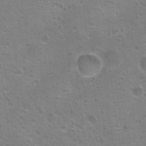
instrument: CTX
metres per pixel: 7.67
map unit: Nhu
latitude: 24.3089
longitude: -51.7260
